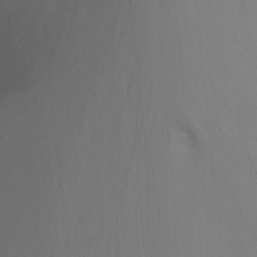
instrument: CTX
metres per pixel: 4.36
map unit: Nhu
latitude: -8.9164
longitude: -40.7246
